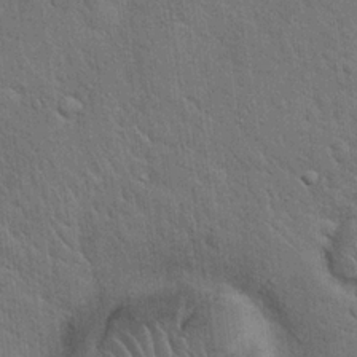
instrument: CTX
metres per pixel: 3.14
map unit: Hto
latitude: 19.8016
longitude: -52.3090
